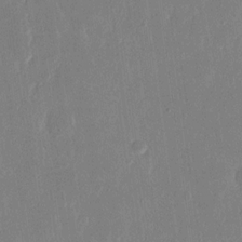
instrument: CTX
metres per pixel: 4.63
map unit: eHh
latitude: 15.0081
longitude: -70.2711
